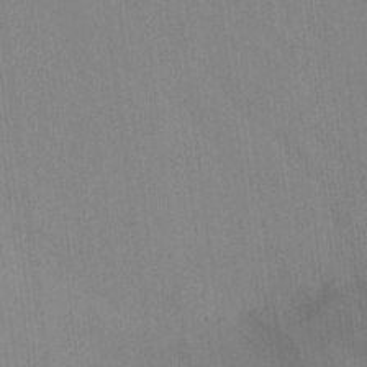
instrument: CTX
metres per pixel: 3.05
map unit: HNhu
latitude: -29.1998
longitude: 66.8597
